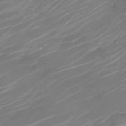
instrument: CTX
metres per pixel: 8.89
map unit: Nhe
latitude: -19.4265
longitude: 143.8611
